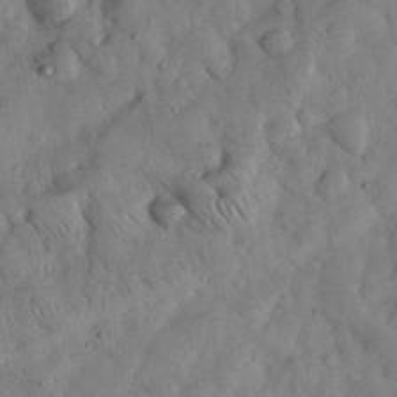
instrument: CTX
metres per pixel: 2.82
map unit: eHh
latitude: 34.2144
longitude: -69.5560
